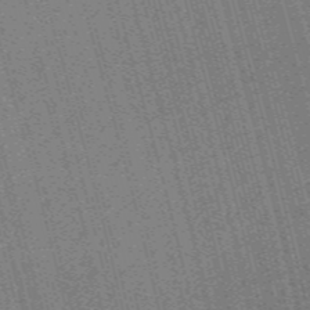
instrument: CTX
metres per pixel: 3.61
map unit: HNb
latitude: -47.8422
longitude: 59.0297
